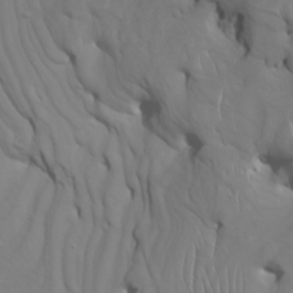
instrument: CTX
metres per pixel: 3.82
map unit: Htu
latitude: -7.3698
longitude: -67.1592
